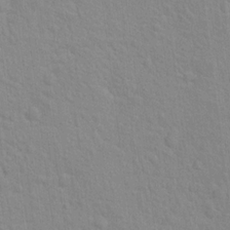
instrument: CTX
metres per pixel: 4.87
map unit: Hto
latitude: 16.0444
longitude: -41.0269
